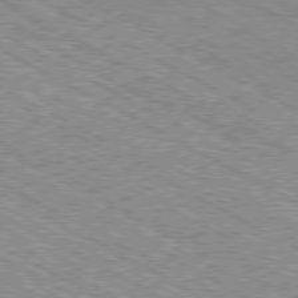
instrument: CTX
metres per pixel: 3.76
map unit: Ap
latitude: -80.4251
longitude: -52.6491
